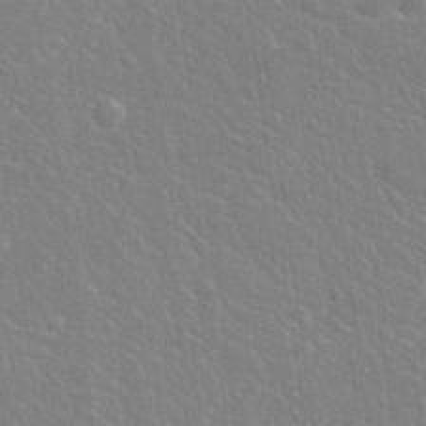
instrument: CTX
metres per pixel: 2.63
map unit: Nhu
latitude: 26.0444
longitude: -57.0647
